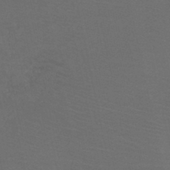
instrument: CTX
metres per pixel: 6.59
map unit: HNb
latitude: -46.1794
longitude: -47.2726
